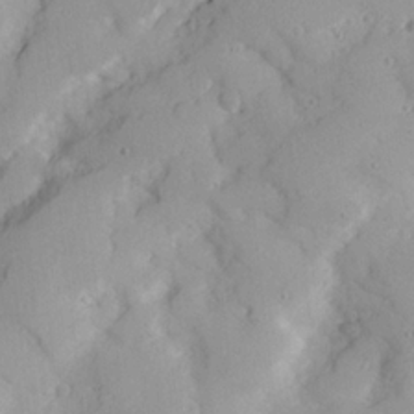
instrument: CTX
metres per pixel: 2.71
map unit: Ave
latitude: 21.9339
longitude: -131.5938
